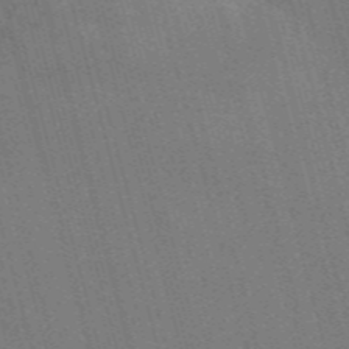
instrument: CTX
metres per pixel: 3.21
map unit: Nve
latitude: -58.1983
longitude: 62.7274
